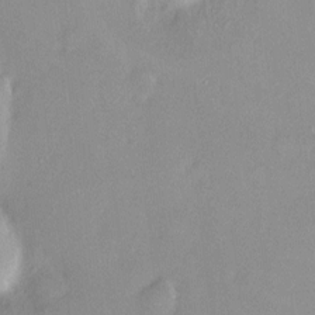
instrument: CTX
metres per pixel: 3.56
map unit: HNhu
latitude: 5.9528
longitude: 7.8989
